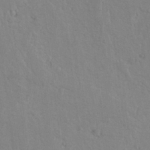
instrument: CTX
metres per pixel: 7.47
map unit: lAvf
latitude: -5.2376
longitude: -114.0822
